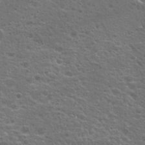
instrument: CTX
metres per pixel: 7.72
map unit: Hto
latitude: 18.9513
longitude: -41.5938
